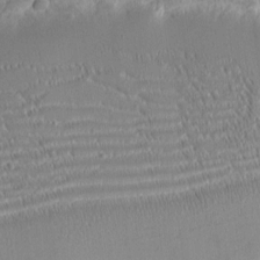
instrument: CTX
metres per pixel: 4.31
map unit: eHh
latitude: -1.4644
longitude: -85.8395
